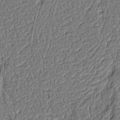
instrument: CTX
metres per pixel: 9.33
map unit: Aa
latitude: 9.2915
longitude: -131.6316
